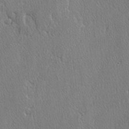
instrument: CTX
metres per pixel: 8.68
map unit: lAvf
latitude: -3.9367
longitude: -108.5167
